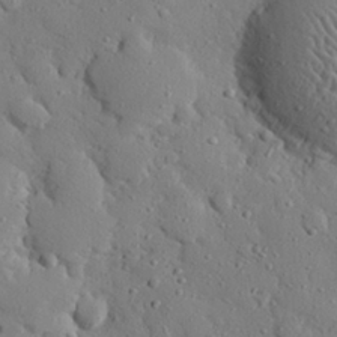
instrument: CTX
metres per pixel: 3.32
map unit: eHh
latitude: 26.9325
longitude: -78.6680
